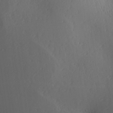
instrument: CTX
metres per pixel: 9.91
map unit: Aa
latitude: 25.1592
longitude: -136.8380
